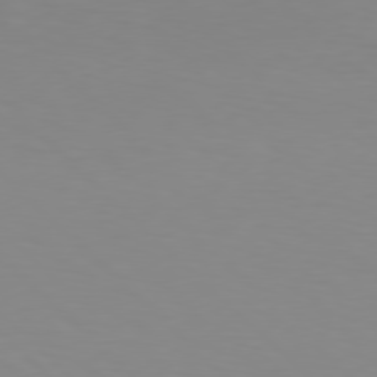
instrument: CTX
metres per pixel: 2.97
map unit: Hpe
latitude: 77.7827
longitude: -132.1200
